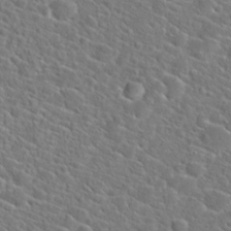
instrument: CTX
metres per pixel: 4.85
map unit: Hto
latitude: 23.0647
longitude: -45.4237
